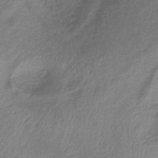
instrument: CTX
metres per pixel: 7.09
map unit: lHb
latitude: -40.3117
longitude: 74.9731
